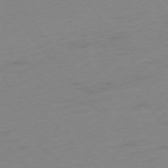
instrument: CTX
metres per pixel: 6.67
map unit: Ap
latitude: -76.1984
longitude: -71.9339
